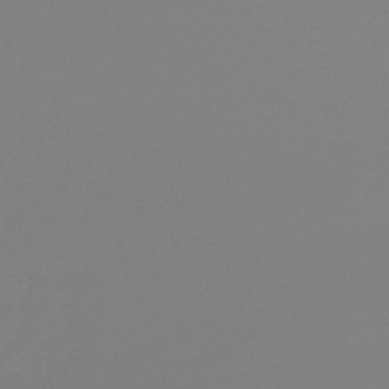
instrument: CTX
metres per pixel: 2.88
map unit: lHb
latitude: -44.5952
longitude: 75.3132
